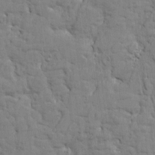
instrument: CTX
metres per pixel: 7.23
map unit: Htu
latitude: -1.8801
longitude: 179.7666
